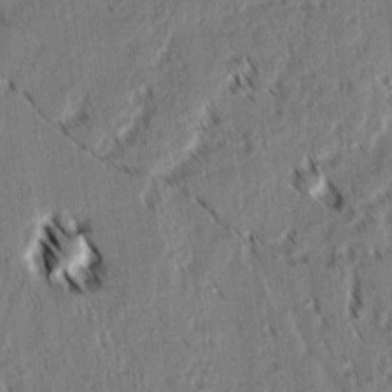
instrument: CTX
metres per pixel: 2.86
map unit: lAvf
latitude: 2.5357
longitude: -105.7828
